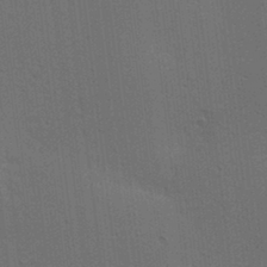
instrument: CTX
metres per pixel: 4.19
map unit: lAa
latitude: 12.2901
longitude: -108.7624
